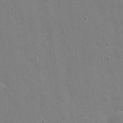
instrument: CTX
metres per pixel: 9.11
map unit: eHh
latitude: 5.2915
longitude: -67.4048
